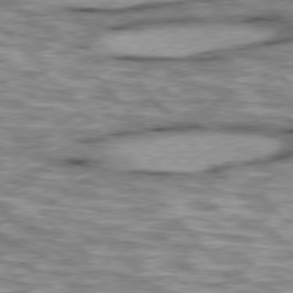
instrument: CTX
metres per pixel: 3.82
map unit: lApd
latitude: 76.1389
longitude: -49.5371
